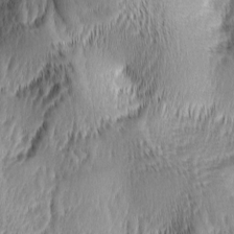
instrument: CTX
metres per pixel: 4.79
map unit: lAa
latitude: -5.1809
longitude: -122.8002
